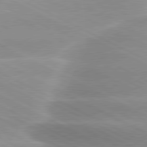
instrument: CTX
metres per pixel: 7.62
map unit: lApd
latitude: 80.1767
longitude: -136.6680
